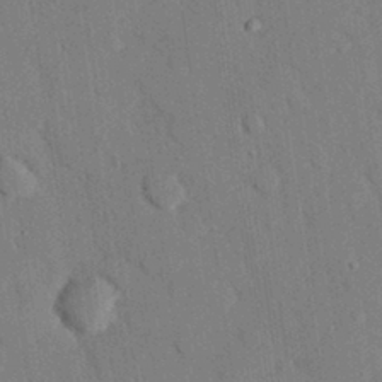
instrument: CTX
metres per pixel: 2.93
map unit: eHh
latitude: 27.0081
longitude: -80.0444
